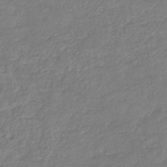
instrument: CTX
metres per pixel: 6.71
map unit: eHb
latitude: -38.1606
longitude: 81.2187
